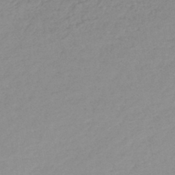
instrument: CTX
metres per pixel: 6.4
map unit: lHb
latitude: -44.5574
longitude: 69.3698
